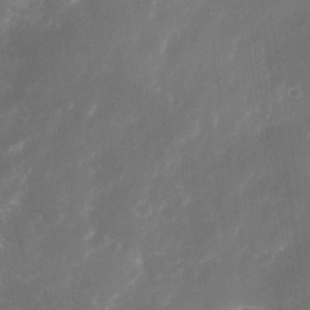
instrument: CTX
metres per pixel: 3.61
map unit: Nhe
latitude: -34.5196
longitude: -145.4237
